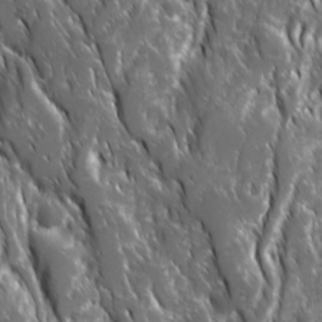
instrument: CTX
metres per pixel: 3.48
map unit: Ave
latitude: 15.4616
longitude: -132.7624
